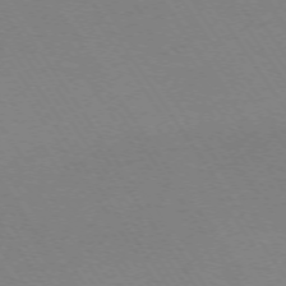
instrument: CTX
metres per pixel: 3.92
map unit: Ap
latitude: -73.7855
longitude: -70.5546
